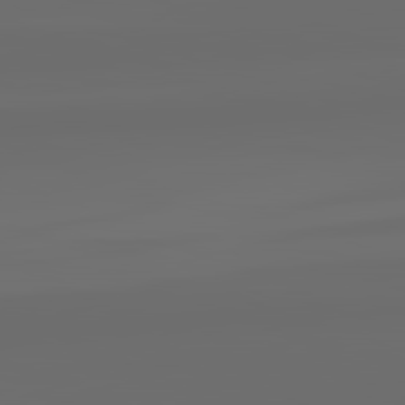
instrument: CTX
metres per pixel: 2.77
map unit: lApd
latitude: 83.3481
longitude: -128.3656
